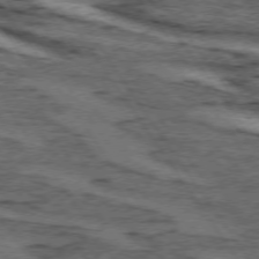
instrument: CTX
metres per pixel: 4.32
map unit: lApd
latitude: 73.8206
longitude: -73.8773
